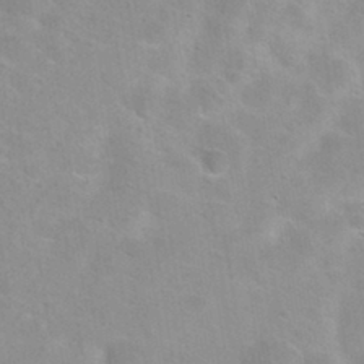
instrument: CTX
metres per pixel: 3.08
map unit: Hto
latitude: 30.1578
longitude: -46.8002
